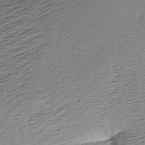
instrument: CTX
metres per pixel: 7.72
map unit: Aa
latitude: 8.5357
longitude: -141.0458
